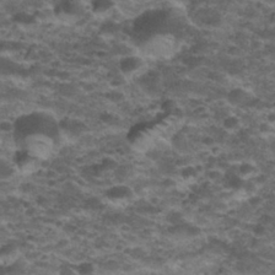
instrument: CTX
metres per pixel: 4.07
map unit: Nhu
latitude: 31.8773
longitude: -52.9892
